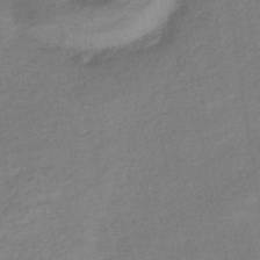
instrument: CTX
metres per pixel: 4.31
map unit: eHb
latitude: -40.5007
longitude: 83.5399
